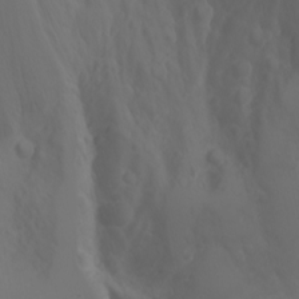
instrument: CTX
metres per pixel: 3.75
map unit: Nhu
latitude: -4.8030
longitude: -86.6679
